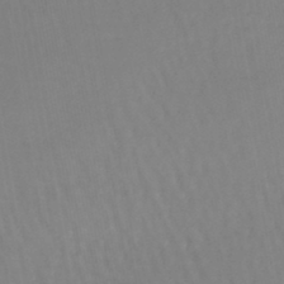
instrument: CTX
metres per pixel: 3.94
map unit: lHb
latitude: -44.1984
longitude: 65.9745
